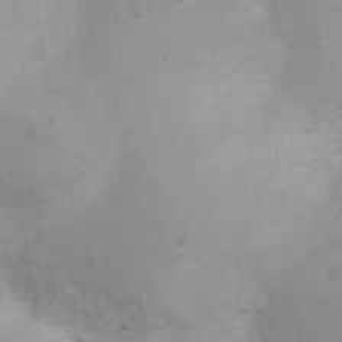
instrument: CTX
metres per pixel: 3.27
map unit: Ht
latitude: 3.6505
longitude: -28.2144
